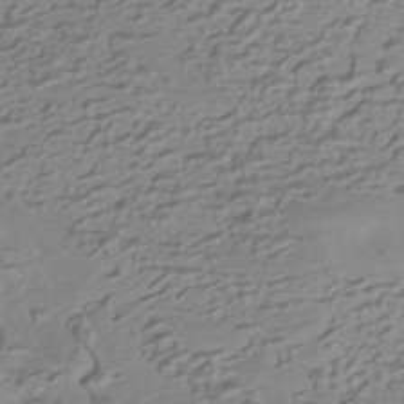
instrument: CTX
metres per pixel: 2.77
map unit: HNhu
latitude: -42.1794
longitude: 100.7274
